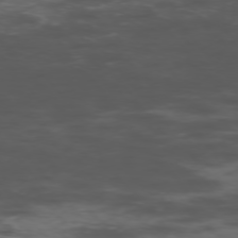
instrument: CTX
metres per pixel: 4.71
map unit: Hpe
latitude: -75.7856
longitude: -19.4993
